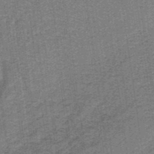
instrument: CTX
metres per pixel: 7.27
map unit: lHb
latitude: -38.0472
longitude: 57.6722
